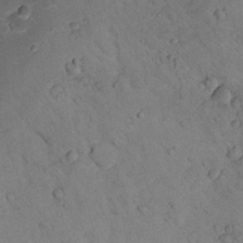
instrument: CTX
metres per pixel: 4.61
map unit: lHvf
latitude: 13.0648
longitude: 178.5007
